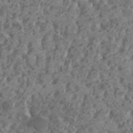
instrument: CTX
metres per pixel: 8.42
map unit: HNhu
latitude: 0.9135
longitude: 7.3509
